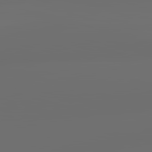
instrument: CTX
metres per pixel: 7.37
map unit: lApd
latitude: 83.5938
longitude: -130.1389
